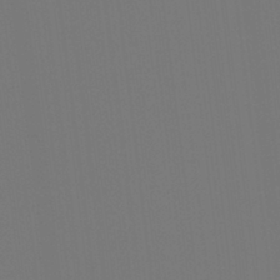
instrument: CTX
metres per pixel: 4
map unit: Hto
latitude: -7.7855
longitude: -49.0269
